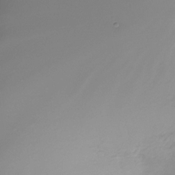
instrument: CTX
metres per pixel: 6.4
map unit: Nhe
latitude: -31.2754
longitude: -116.9325
